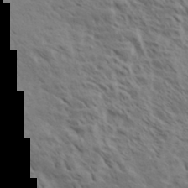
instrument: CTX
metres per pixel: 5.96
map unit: eHh
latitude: 35.6882
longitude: -139.2348
